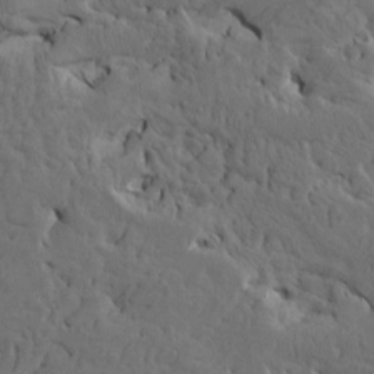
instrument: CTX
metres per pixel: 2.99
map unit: Htu
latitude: -5.4832
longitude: -177.7449
